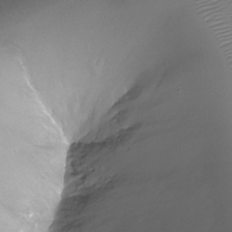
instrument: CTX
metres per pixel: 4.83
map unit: Ht
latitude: -6.2928
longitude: -19.7638
